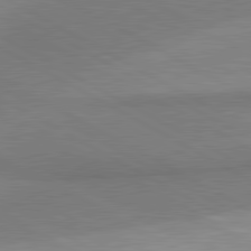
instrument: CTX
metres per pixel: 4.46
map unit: lApd
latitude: 81.0836
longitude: 158.9541
